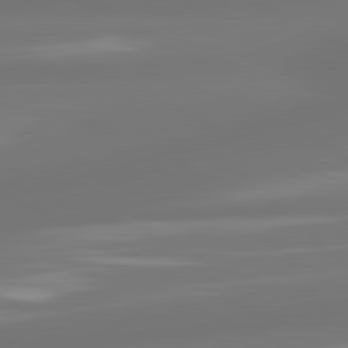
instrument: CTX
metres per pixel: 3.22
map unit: lApd
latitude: 81.3293
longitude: -164.7624
